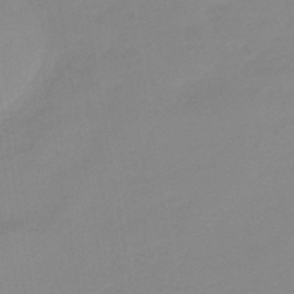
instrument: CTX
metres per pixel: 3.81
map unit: lHb
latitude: -44.2173
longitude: 64.0472
